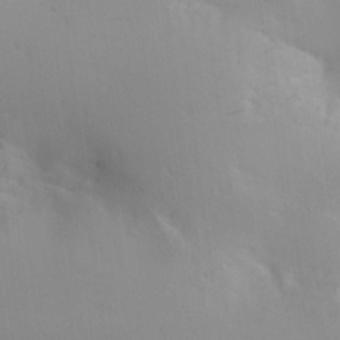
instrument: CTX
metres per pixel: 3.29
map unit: lAa
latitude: 20.4979
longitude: -138.3467
